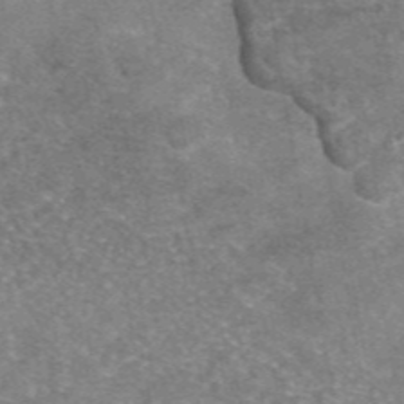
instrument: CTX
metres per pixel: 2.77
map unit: eAb
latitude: 46.8191
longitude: 102.6896
